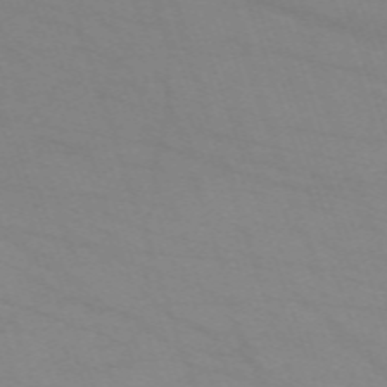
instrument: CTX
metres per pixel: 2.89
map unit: eHh
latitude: -64.0283
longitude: 52.8408
